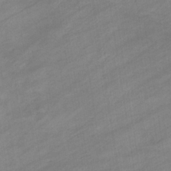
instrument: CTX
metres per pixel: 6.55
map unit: eHb
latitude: -37.1620
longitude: 78.2361
